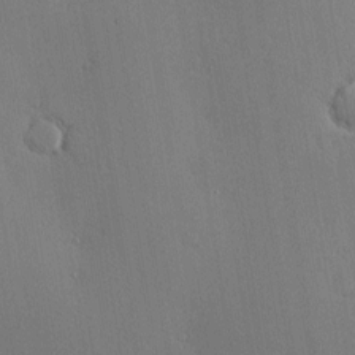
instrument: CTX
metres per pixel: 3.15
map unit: Nve
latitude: -7.8611
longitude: 174.0472
